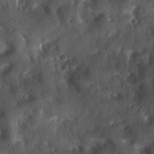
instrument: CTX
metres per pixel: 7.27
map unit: Ave
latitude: 17.8961
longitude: -131.5560
